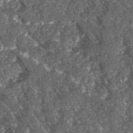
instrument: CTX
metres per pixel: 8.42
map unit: Ave
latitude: 15.8017
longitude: -131.3860
